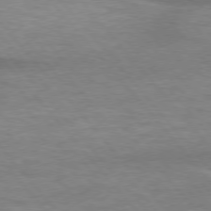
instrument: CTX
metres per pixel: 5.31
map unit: lApd
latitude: 75.8017
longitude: -58.6302
